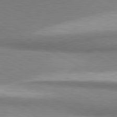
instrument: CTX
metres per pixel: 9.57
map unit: lApd
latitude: 80.6113
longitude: 165.1431
